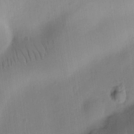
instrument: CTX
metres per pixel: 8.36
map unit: Ht
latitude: 10.1389
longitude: -74.8569
